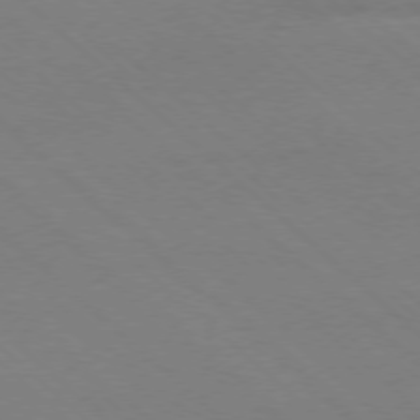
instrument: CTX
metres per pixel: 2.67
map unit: Ap
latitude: -77.8422
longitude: -84.5735
